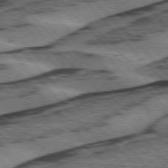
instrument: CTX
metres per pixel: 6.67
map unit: lApd
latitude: 75.6694
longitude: -78.8380
